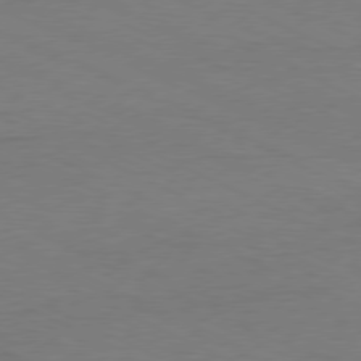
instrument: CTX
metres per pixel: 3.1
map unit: Ap
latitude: -77.9745
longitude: -72.9514
